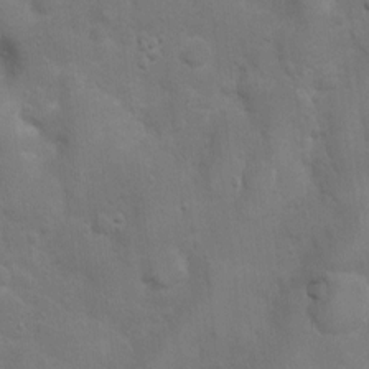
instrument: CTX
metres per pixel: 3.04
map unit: Nhu
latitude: 4.8002
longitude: -24.6868
